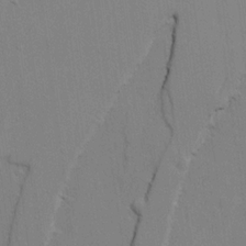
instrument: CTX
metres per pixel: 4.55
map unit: lAvf
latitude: 16.0255
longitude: -127.0837
